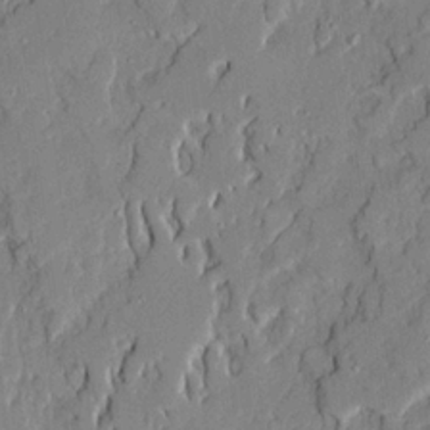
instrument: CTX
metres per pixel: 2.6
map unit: Ave
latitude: 21.9717
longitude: -129.6883
